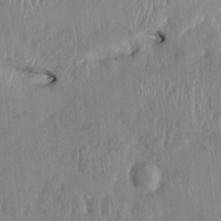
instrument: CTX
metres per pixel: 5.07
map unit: HNhu
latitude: 1.4804
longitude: -5.8016
